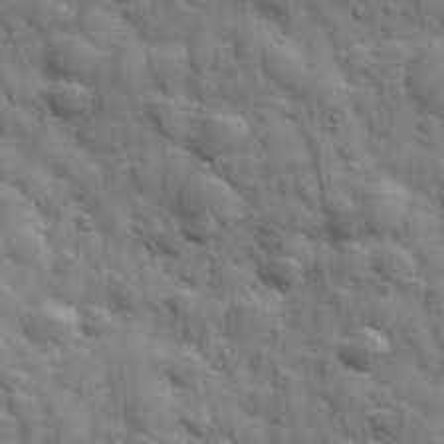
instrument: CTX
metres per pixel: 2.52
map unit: Hve
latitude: 31.5183
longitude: 150.5574
